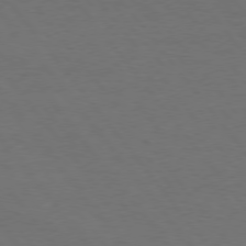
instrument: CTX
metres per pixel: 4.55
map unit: Hpe
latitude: 75.7072
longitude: -131.0837
